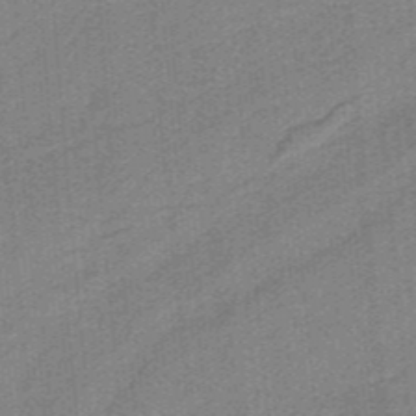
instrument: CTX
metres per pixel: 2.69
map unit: HNb
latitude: -38.1228
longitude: 54.2551
